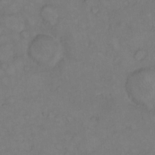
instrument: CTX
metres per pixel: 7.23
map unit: Hto
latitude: 10.6491
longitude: -59.0647
